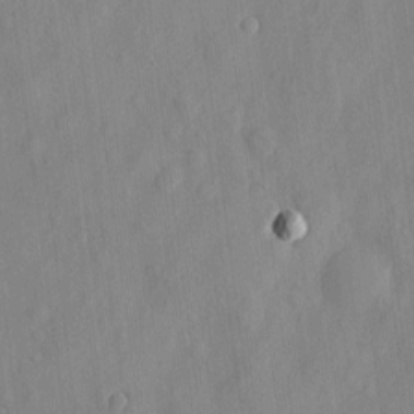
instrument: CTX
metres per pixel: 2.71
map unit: eHh
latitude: 5.9339
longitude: -73.6505
